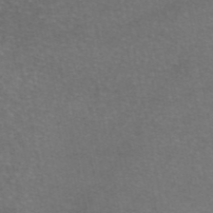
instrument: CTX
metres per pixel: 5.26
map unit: eAb
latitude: 46.8380
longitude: 105.8800
